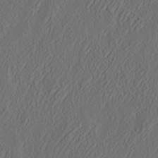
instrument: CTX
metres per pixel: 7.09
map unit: eHh
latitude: 4.6679
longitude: -77.5182
